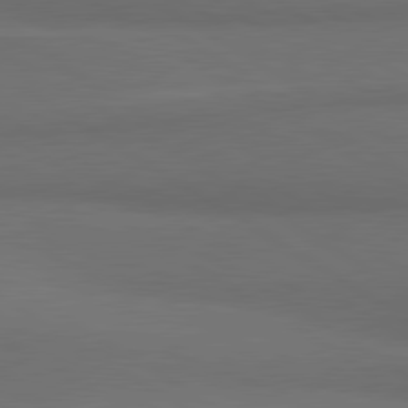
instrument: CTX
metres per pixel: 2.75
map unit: lApd
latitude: 80.9136
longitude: 160.8030
